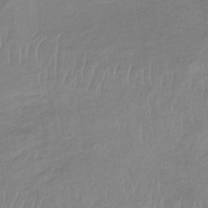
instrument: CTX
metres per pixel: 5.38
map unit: lHb
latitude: -34.0472
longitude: 68.6329
